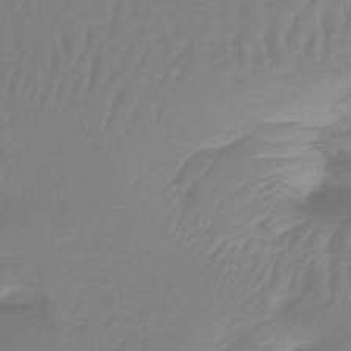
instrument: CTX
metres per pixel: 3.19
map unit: lHb
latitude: -42.0661
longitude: 63.4643
